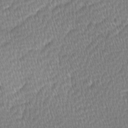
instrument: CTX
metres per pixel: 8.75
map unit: Ave
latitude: -0.8975
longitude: -114.5545
